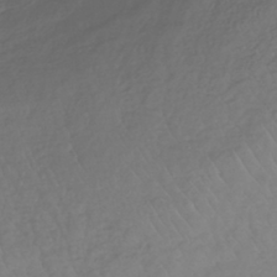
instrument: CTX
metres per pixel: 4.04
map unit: lHb
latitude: -39.2565
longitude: 70.1228
